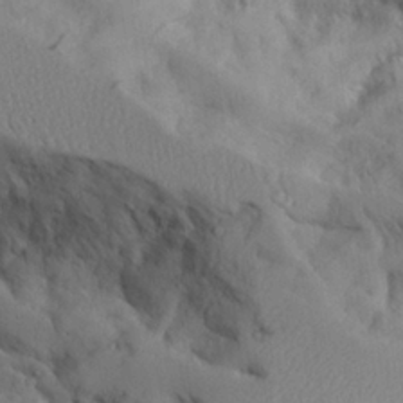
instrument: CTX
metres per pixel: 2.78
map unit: Aa
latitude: 26.0444
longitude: -129.0836
